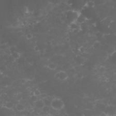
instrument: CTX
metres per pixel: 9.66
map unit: eHh
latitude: 32.5168
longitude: -62.3656
